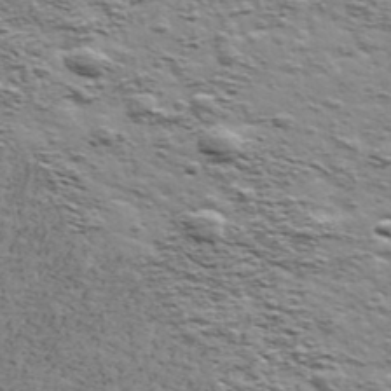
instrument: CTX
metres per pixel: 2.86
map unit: Ave
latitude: 41.7260
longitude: -109.4615
